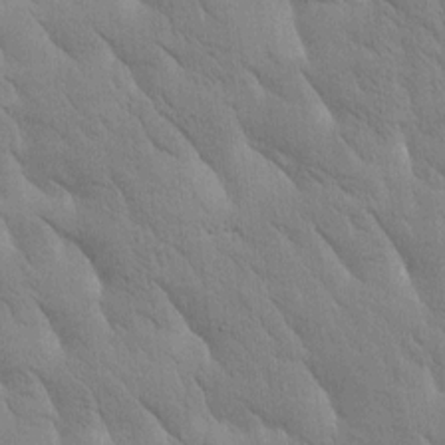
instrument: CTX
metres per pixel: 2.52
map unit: Htu
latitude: -1.2376
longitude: 175.1620
